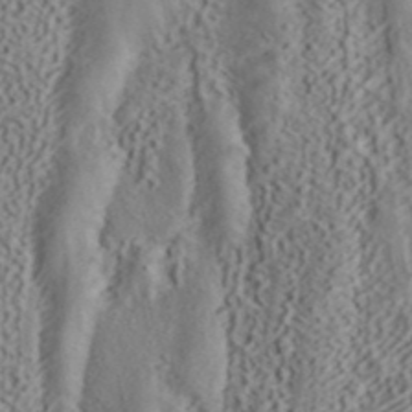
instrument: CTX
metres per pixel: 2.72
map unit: ANa
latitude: 41.4426
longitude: 54.9542
